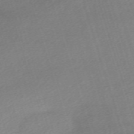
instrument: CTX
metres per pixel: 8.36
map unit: eHh
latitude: -62.1039
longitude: 53.8989
